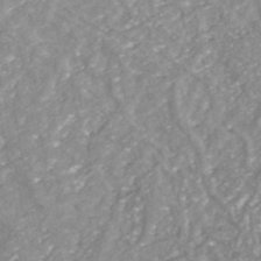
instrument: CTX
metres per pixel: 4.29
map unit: HNhu
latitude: -46.5951
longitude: 98.1417
